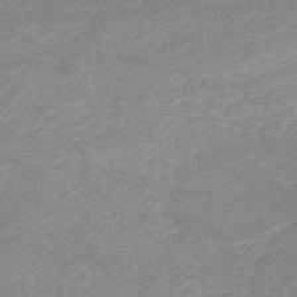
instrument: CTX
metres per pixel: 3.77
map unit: HNb
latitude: -51.3699
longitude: -41.5938
